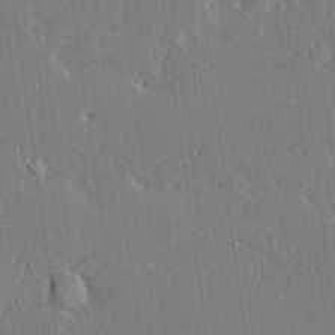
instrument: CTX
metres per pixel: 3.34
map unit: Ave
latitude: 16.4790
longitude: -139.8394
